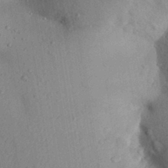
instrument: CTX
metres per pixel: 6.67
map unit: Aa
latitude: 29.6316
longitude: -146.7436
